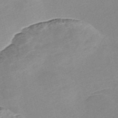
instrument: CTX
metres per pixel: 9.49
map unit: Nve
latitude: -57.0486
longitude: 59.0297
